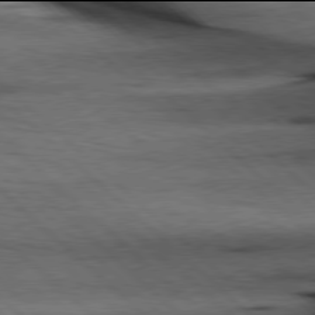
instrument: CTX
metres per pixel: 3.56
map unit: Hpe
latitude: 77.9906
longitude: -127.6694
